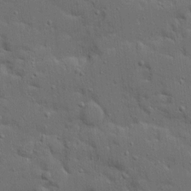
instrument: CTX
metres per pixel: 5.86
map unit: Ave
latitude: 18.9702
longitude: -128.5546
